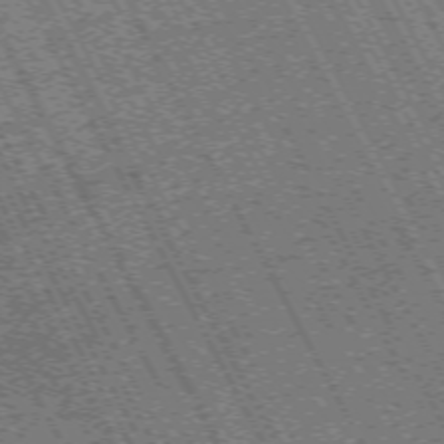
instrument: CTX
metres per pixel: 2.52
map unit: Hpe
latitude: -71.1620
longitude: 11.0675
